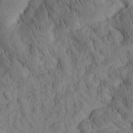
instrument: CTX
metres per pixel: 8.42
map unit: Htu
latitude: -1.3132
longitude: 173.8044
